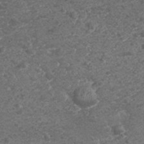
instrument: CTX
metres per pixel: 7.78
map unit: Nhu
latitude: 2.0822
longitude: -15.4616
